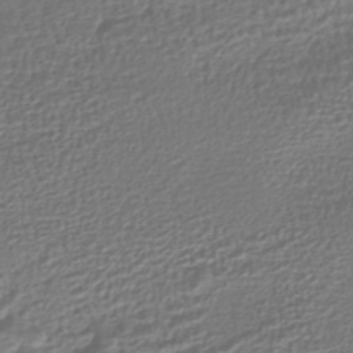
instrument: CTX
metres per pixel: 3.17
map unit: HNhu
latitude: -45.5021
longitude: 99.9745
